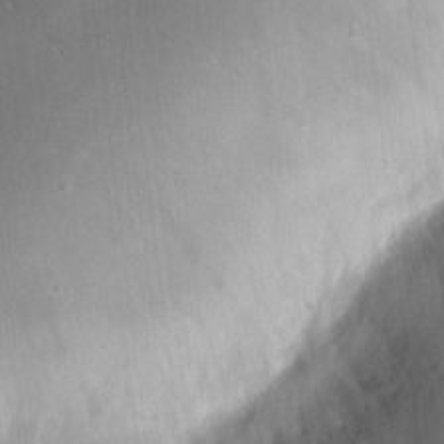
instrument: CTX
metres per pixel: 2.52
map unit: eHh
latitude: 4.8947
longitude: -69.5182
